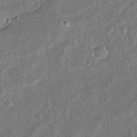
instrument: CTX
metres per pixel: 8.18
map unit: Ave
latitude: 14.9136
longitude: -138.1200
